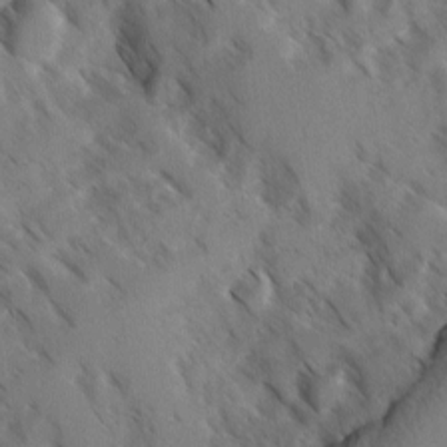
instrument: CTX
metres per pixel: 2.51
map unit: Ave
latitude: -0.7653
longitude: -111.2915
